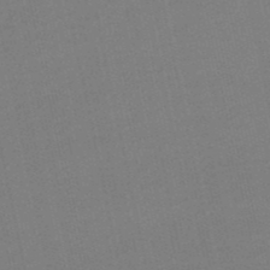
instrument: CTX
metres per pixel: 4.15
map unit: eHb
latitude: -49.6722
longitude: 72.9353
